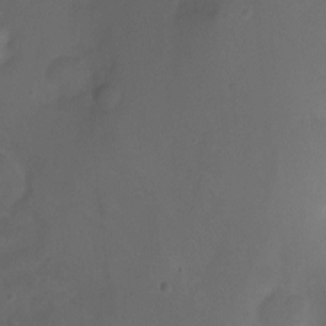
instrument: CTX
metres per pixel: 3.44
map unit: Nhu
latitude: -7.7099
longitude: -45.8016
